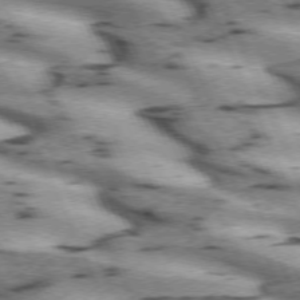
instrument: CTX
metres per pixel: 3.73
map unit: lApd
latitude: 72.4412
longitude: -54.0822
